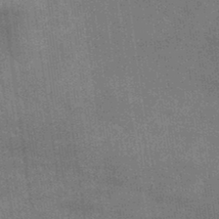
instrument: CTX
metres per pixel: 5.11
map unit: lHb
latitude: -40.8408
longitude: 75.6155
